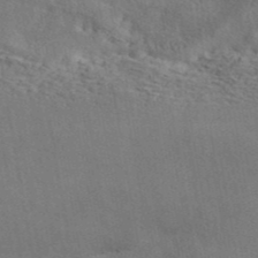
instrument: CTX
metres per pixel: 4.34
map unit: ANa
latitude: 42.2334
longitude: 51.1998
